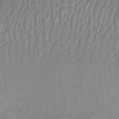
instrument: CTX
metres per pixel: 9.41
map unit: lHb
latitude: -34.6329
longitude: 70.8219
